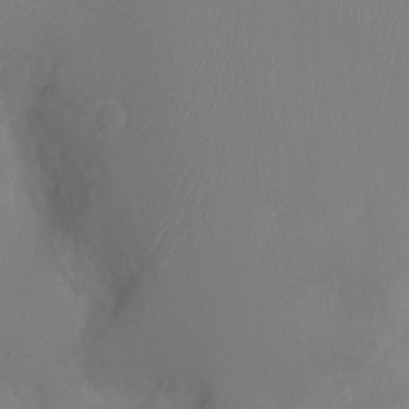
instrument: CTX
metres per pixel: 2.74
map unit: Ht
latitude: -1.1620
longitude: -16.3845
